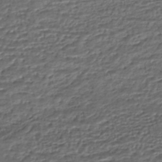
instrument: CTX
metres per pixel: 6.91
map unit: HNhu
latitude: -46.1605
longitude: 105.6533
